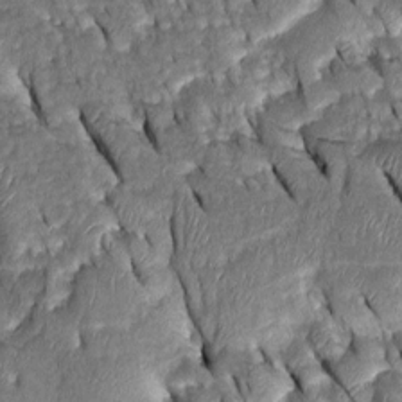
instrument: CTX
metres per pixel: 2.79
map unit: Htu
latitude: -0.9353
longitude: 149.7667
